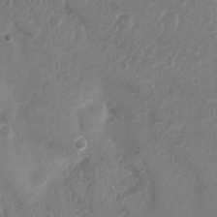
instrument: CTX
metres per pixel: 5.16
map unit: Nhu
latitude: 4.9325
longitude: -17.0836
